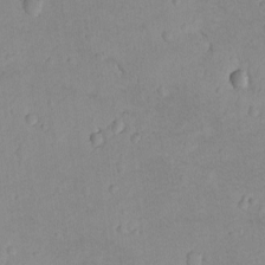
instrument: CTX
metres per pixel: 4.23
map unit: lAvf
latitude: -8.6329
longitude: -119.7827
